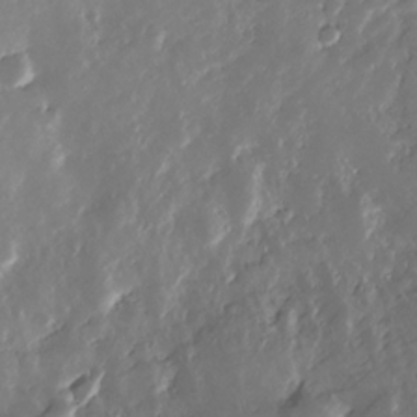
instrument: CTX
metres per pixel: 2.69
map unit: Nhe
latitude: -32.6330
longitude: -116.8758
